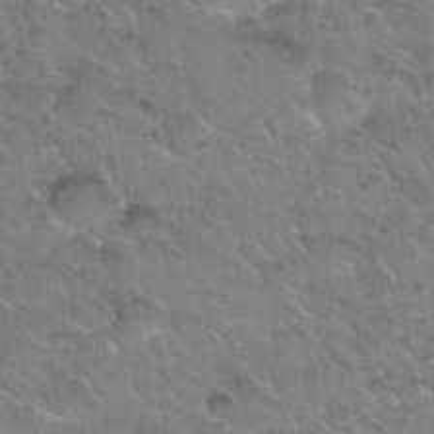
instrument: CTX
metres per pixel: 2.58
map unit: Nhu
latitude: 30.4034
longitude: -53.5560
